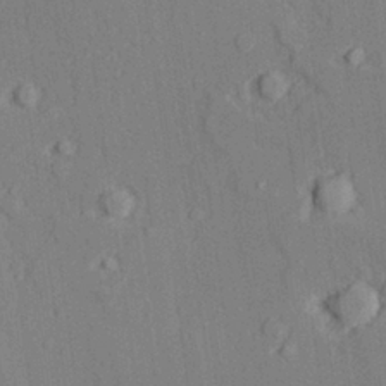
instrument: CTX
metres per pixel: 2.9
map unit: lAvf
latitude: 28.1767
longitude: -109.2726
